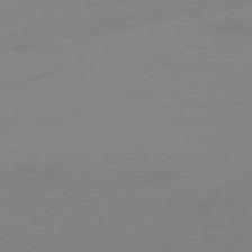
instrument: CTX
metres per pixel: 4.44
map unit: Ap
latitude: -78.6140
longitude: -59.5182
